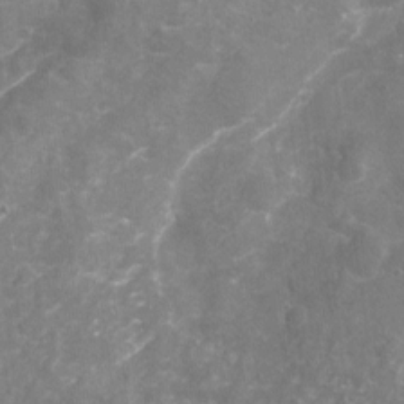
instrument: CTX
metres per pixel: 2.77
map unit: Nhu
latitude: -18.2739
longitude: -56.9702
